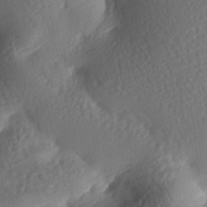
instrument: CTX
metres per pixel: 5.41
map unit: lAa
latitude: -7.9745
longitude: -126.3656
